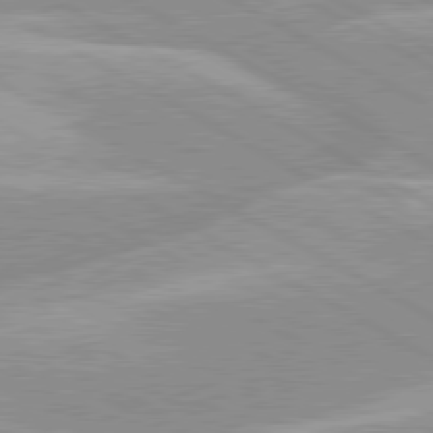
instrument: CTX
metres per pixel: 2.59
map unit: lApd
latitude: 80.0633
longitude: -124.2333
